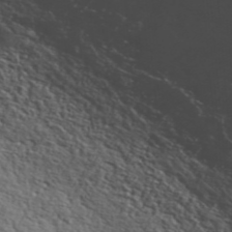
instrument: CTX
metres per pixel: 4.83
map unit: ANa
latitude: 42.3467
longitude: 50.5573
